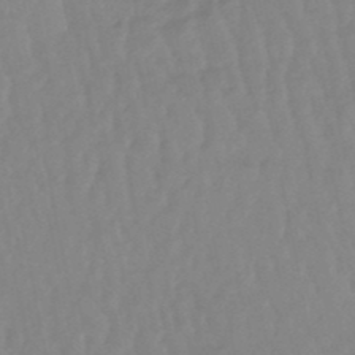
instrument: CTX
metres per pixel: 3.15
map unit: lHb
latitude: -48.3307
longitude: 76.9731
